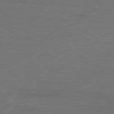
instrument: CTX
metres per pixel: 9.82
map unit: Ap
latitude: -78.5762
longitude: -70.0822
